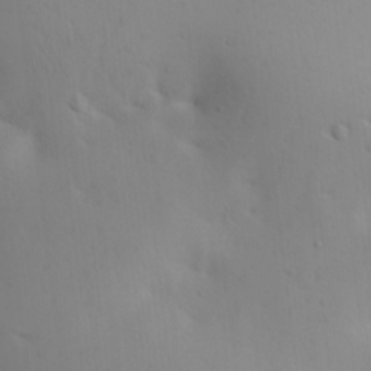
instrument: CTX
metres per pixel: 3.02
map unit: lAa
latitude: 20.4034
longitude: -138.3845
